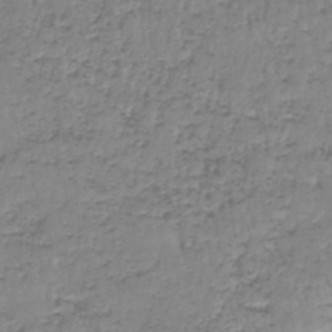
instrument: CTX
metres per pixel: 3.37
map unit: lHb
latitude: -44.0094
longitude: 58.5006
